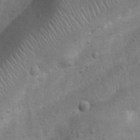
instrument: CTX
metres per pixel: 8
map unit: Nhu
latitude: 6.9514
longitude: -22.9514
